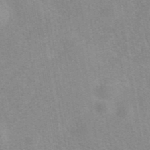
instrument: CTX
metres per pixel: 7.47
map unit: eAb
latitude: 42.0444
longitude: 107.2754
